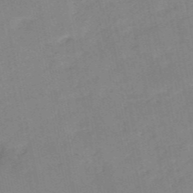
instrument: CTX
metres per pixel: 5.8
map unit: HNb
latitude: -52.2739
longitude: -50.1388
